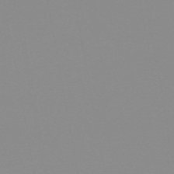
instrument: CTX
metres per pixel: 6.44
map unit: HNb
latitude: -53.9178
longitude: -49.3293
